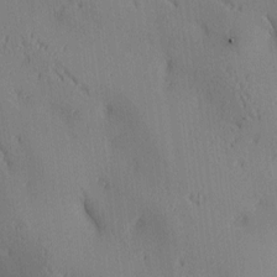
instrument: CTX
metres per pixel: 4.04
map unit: lAa
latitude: 4.1011
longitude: -116.9892
